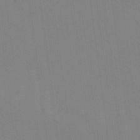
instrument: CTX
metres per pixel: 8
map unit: eHh
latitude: -8.6329
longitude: -68.4223
